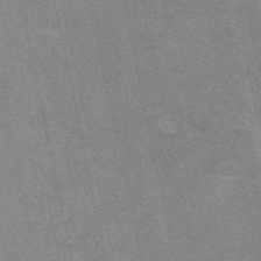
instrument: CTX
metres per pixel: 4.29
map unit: eAb
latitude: 47.7828
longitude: 114.4818
